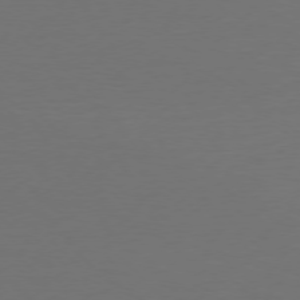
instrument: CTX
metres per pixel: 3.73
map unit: Ap
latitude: -77.3132
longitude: -68.0255
